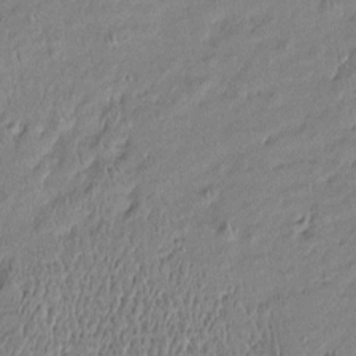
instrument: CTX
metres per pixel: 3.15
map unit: Htu
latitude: -6.1039
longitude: 176.8219
